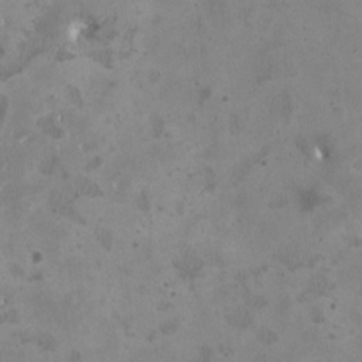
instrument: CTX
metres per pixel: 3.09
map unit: HNhu
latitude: 3.3292
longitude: -3.6127
